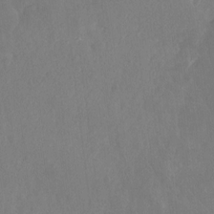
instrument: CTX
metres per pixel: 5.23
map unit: Hto
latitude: -8.2739
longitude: -47.0459
